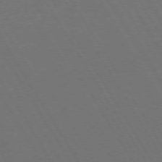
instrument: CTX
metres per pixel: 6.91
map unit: Hpe
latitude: 73.4427
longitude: -127.8772
